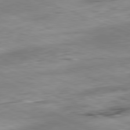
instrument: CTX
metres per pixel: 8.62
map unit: Ap
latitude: -81.8800
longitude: -82.4412
